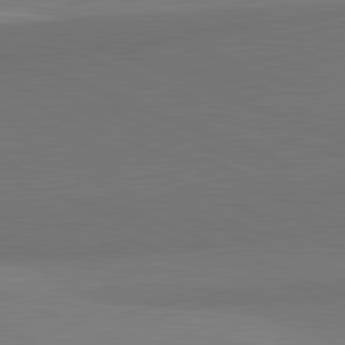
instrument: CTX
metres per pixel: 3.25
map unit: lApd
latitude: 81.9339
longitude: 149.6533
